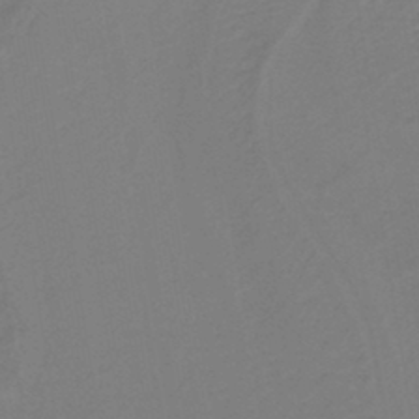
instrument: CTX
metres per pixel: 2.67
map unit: lHb
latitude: -43.2187
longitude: 52.7841
